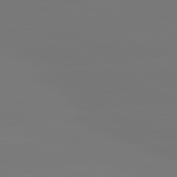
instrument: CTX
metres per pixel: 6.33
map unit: lApd
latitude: 81.5182
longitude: -149.8583
